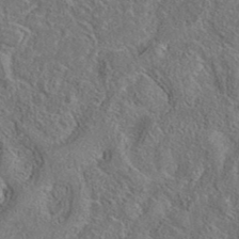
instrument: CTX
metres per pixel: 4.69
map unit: eAb
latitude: 37.0837
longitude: 113.3321
